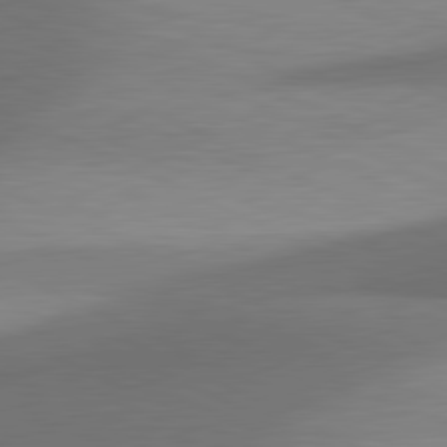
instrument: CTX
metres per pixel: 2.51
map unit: lApd
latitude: 81.2159
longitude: 138.9542
